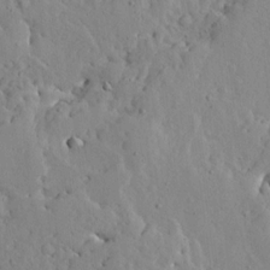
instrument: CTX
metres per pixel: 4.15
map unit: Ave
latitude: 13.4616
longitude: -133.8961
